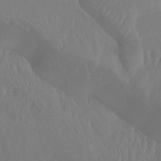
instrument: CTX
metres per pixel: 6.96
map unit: Nhu
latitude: -13.7100
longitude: -64.7625
